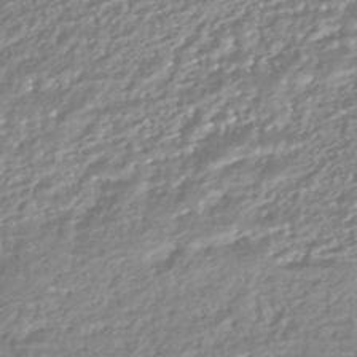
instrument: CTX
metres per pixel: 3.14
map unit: HNhu
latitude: -45.2187
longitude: 98.9353
